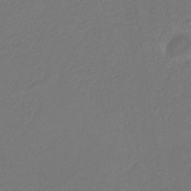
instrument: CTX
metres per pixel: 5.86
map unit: eHb
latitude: -30.3873
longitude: 67.7666
